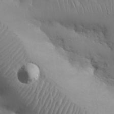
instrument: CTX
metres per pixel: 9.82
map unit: Nhu
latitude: 27.4238
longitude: -68.4412
